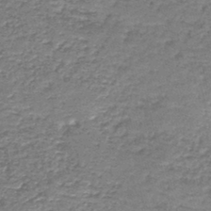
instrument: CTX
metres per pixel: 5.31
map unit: HNb
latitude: -44.0850
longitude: 50.6140
